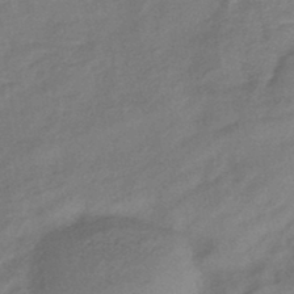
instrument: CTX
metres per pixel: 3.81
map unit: eHb
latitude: -41.5210
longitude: 82.7274
